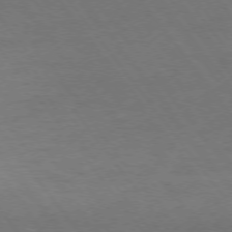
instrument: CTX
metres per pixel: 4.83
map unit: Ap
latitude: -75.8801
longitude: -64.7246
